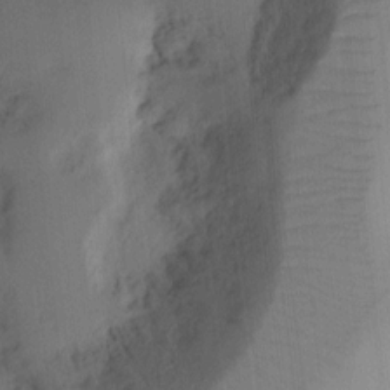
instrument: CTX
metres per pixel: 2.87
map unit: Ht
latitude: 9.5749
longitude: -74.8191
